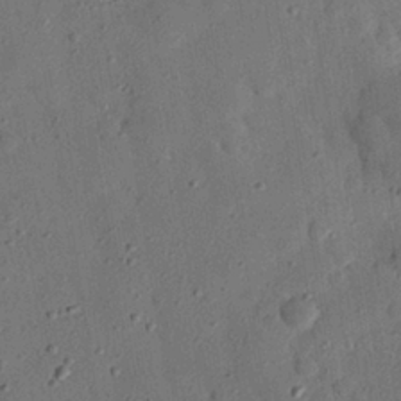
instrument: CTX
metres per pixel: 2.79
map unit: eHh
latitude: 26.4790
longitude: -77.1781
